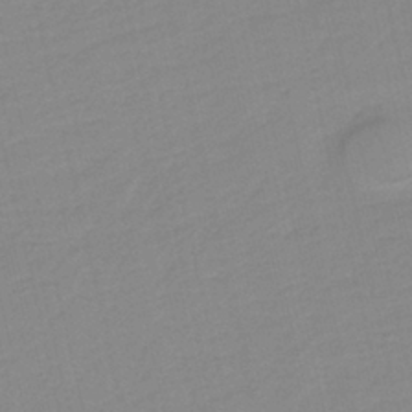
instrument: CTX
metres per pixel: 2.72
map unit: HNb
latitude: -36.9541
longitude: 56.4629
